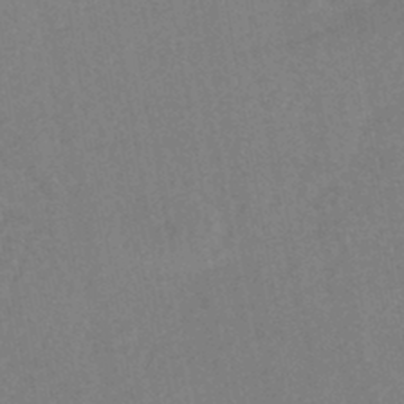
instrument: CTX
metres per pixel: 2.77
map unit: HNhu
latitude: -44.9353
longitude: 92.2550
